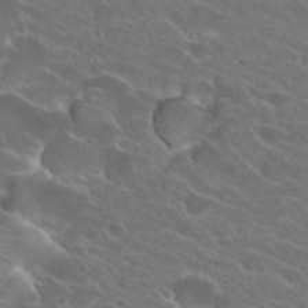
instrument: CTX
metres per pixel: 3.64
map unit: Hto
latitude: 24.5167
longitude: -38.1200
